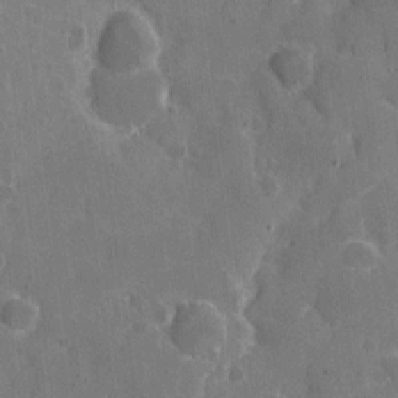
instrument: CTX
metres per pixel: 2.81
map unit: eHh
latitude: 6.3467
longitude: -67.0269
